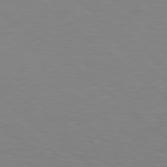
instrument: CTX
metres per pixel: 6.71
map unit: Hpe
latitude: 78.9325
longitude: -162.0822
